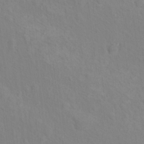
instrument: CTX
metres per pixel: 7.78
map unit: Nhu
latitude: 17.0836
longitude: -33.6694
